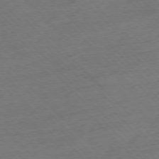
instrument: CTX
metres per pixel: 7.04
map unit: Hpe
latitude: -76.9353
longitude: -13.9150
